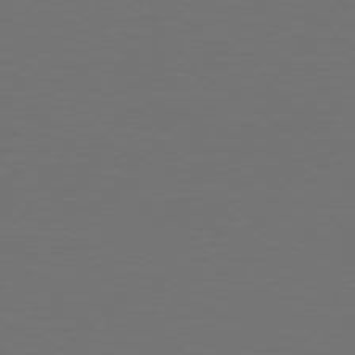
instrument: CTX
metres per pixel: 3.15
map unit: Hpe
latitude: 74.9514
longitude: -129.8016
